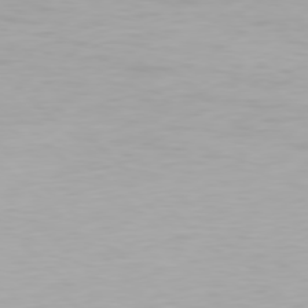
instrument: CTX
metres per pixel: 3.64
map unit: Hpe
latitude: 77.5938
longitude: -162.4034
